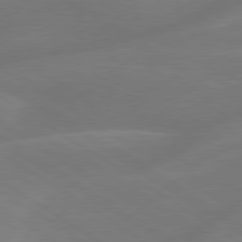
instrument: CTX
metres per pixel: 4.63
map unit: lApd
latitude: 79.4427
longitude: -143.4049
